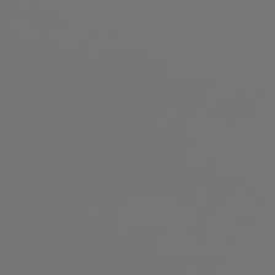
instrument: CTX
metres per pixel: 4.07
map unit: Hpe
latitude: 74.7246
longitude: -130.2901
